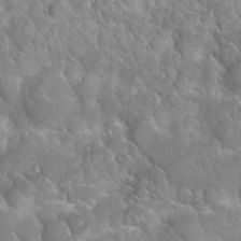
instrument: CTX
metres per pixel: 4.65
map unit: Nhu
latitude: 24.4034
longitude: -60.4601
